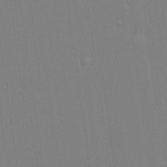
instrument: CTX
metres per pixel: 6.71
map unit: lHvf
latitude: 20.9136
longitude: 142.4062
